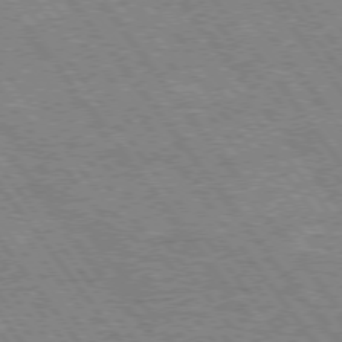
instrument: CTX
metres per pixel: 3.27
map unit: Hpe
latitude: 74.2145
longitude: -139.8016
